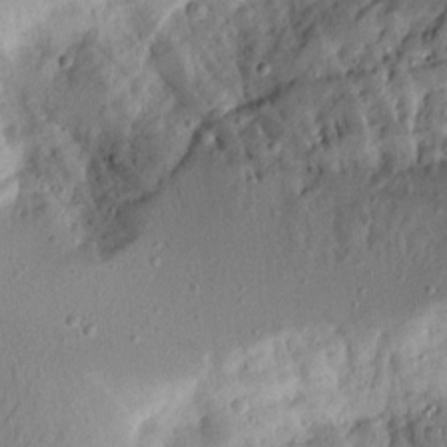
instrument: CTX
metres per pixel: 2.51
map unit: Aa
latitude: 13.4427
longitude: -140.1388
